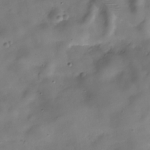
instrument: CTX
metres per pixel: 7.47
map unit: Hve
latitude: -30.4818
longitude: 94.7652
